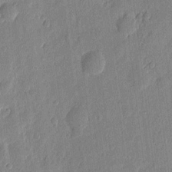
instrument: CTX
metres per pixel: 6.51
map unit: eHh
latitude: 7.0269
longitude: -73.2537
